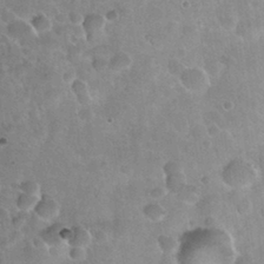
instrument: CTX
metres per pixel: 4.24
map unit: Nhu
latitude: 30.6302
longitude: -54.5357
